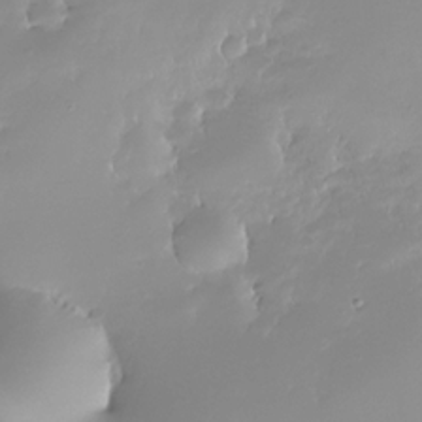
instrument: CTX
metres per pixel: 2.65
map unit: Nhe
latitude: -32.3496
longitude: -116.9892
